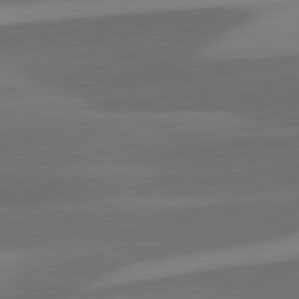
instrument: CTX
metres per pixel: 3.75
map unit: lApd
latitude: 81.6316
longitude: 124.4062
